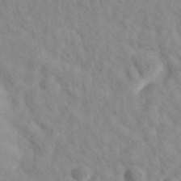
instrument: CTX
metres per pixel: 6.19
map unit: eAb
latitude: 34.6112
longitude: 108.5574
